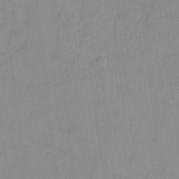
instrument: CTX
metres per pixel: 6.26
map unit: Ht
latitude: -10.9542
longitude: -39.2726
